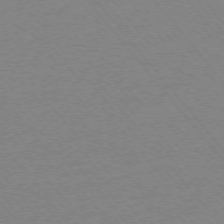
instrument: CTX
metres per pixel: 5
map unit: Ap
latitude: -76.1228
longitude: -60.2900
